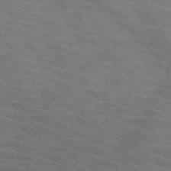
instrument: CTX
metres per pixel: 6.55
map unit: HNb
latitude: -47.6344
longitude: -45.9339
